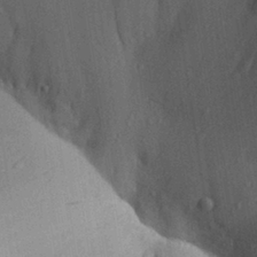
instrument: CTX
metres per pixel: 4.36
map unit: Aa
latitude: 28.9325
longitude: -138.1956
